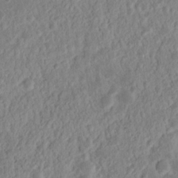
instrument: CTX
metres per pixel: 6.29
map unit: Nhu
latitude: 14.7813
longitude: -72.7813
